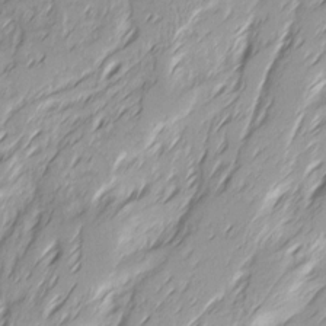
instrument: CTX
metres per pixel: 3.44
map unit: Ave
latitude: 15.1970
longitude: -136.2712
